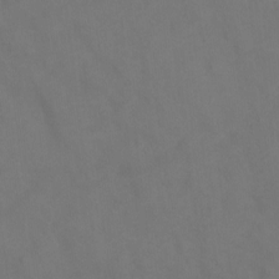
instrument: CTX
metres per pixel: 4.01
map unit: Ht
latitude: 0.5545
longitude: -34.3467
